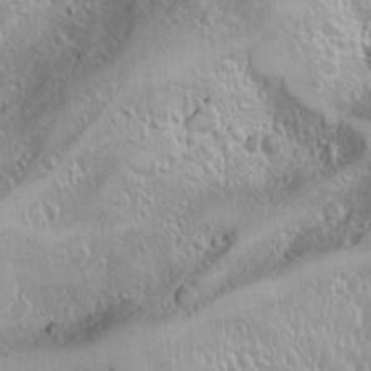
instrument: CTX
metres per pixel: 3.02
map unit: Nhu
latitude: -4.5007
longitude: -86.1955
